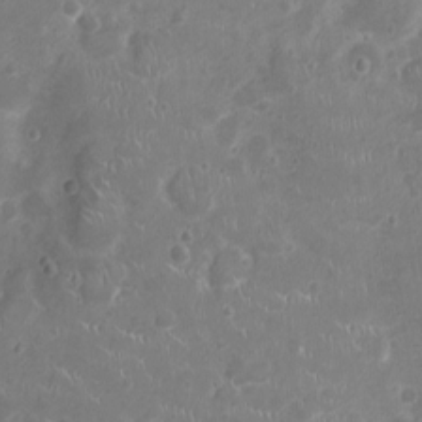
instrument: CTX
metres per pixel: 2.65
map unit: Ht
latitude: -4.4440
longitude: -15.8395
